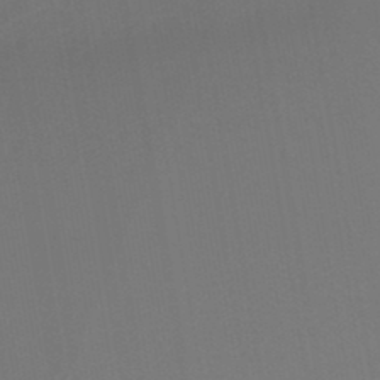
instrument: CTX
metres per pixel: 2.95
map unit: lHb
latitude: -46.9352
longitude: 74.7464
